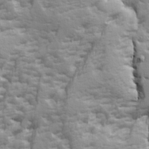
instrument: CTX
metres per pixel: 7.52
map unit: Ave
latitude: 14.6491
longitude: -131.4616
